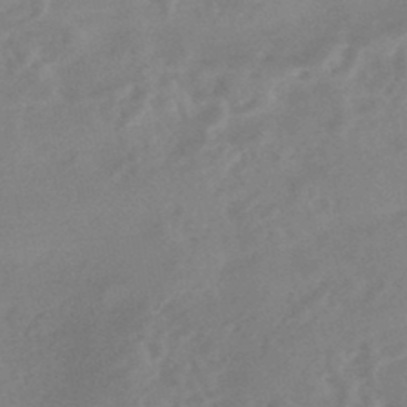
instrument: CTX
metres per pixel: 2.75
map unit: HNhu
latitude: -44.1984
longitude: 91.2376
